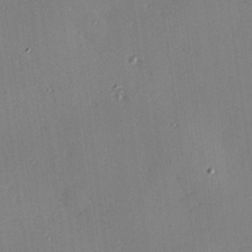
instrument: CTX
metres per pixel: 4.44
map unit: Hve
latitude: 26.0633
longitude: -91.1403
